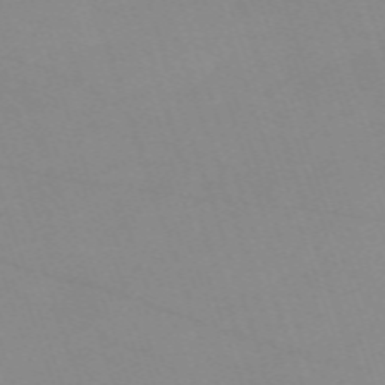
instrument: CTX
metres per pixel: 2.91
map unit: eHh
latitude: -64.6141
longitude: 52.6896
